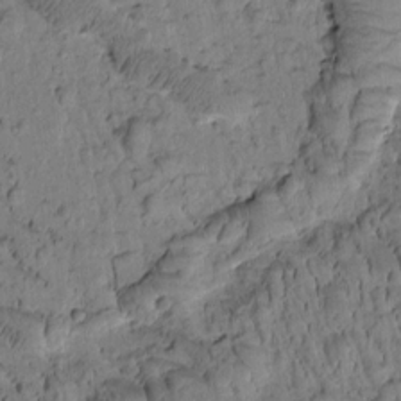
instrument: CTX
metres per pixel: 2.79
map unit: Htu
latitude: -1.8234
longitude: 172.1039
